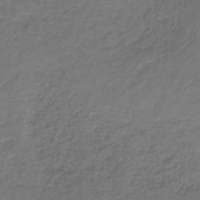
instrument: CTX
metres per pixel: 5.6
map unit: HNb
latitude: -37.6532
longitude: 50.6329
